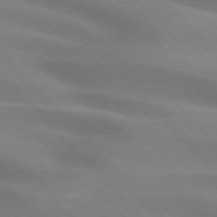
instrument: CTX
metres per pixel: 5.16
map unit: lApd
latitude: 75.2348
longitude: -61.4048
